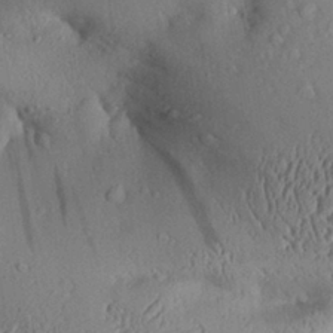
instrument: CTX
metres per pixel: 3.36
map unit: Aa
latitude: 29.0458
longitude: -135.3481
